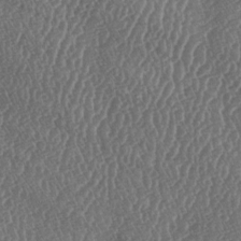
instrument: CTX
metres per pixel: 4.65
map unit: lAa
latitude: -6.4818
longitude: -130.1956
